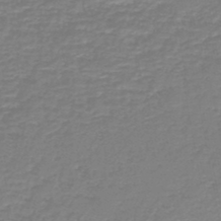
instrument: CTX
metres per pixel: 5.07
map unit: HNb
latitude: -46.6707
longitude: 52.4818
